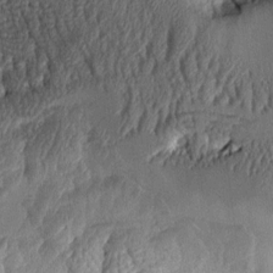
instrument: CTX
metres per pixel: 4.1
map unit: Aa
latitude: 8.1956
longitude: -129.0647
